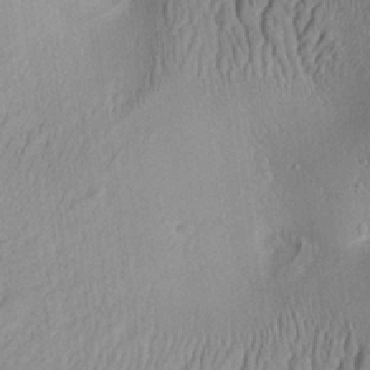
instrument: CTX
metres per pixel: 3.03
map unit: Aa
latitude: 27.4427
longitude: -135.7071
